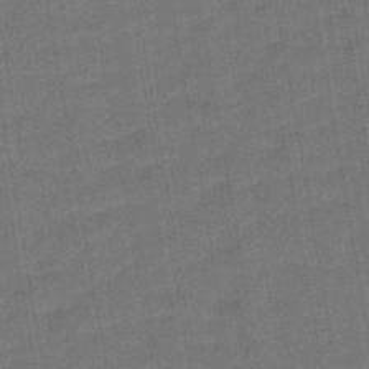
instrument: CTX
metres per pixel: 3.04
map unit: lHb
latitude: -43.4265
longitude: 62.8597
